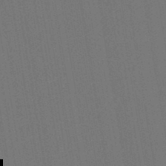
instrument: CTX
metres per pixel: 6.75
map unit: lHb
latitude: -47.1998
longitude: 72.8786
